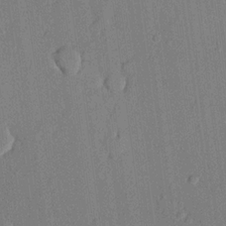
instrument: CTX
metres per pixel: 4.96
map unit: lHvf
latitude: 20.8191
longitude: 144.2551
